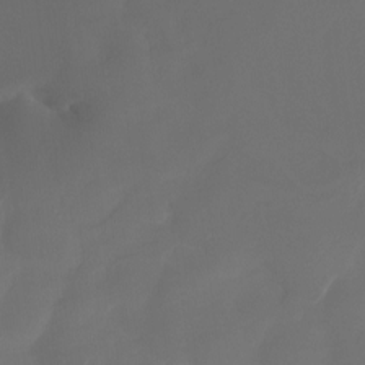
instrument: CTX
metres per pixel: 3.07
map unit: Nhu
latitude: -15.6911
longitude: -57.2159
